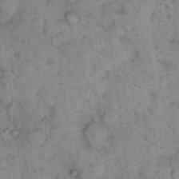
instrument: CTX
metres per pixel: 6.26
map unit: eHh
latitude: 15.6316
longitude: -64.7813
